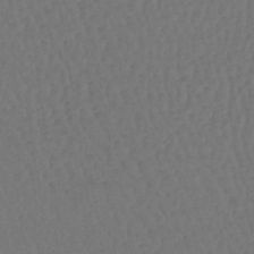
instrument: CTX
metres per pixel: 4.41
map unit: lHb
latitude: -43.3509
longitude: 64.2362
